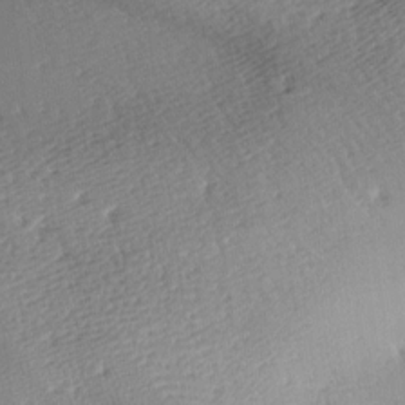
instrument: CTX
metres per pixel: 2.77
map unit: lAa
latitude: -10.0850
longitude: -124.9513
